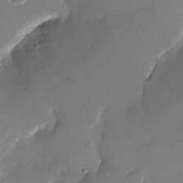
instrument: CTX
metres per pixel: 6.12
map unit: Nhu
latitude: -26.7274
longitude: -73.7261
